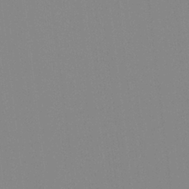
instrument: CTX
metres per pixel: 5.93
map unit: Hto
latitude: -8.1039
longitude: -48.3278
